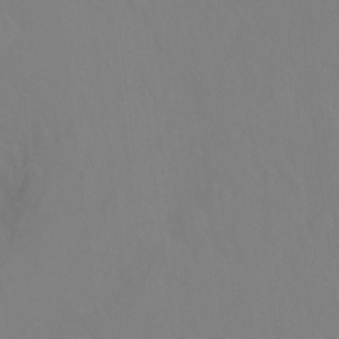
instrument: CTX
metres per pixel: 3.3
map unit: Hto
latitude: -6.8408
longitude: -47.8017
